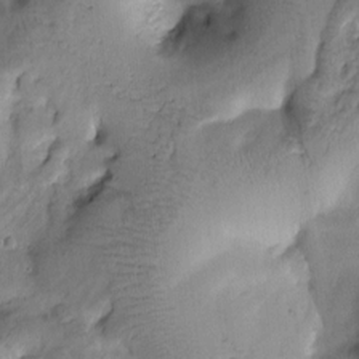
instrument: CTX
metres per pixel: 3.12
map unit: Htu
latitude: -0.8030
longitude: 170.7841
